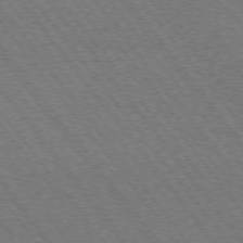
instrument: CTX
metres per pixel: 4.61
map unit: Ap
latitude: -75.9178
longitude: -95.9150
